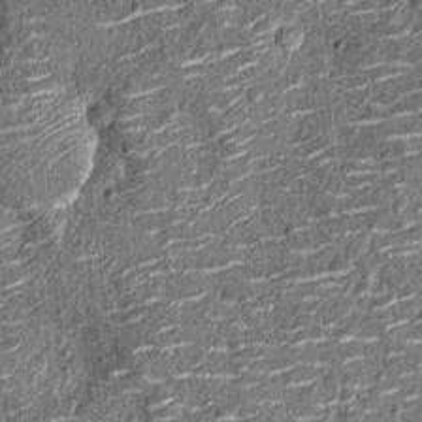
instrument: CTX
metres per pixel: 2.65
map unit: Nhu
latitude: -14.0661
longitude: -23.3671
